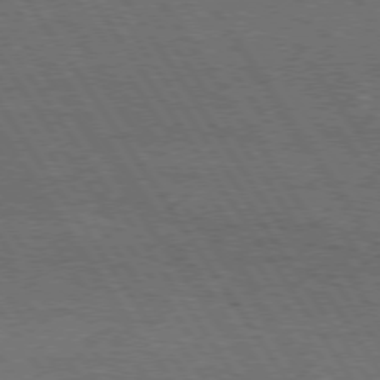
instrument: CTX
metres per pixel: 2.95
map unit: Hpe
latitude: 74.9136
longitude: -141.8961
